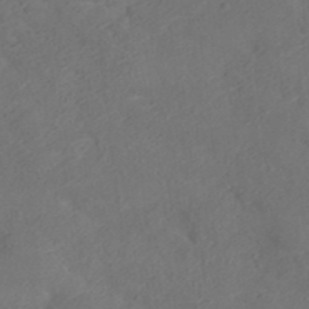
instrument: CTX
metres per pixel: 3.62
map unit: ANa
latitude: 36.1578
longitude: 13.5588
